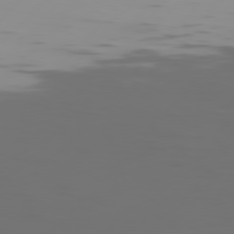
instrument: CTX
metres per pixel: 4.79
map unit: Hpe
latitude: 77.1403
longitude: -139.4048
